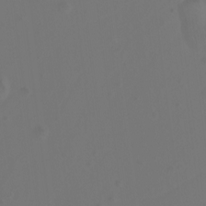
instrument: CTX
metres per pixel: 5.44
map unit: Ht
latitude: -0.2551
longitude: -46.5168
